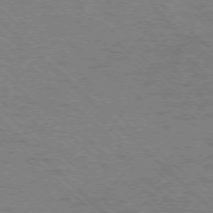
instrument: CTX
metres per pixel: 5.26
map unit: Ap
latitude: -75.7478
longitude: -79.6316
